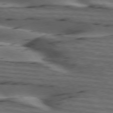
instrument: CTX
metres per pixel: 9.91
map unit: lApd
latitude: 75.4426
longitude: -69.9906
